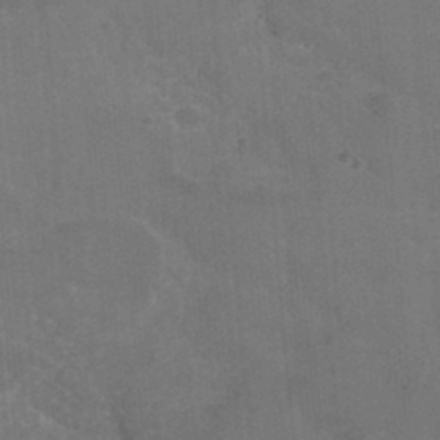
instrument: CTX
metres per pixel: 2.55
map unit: Hto
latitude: 36.1578
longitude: -46.5546
